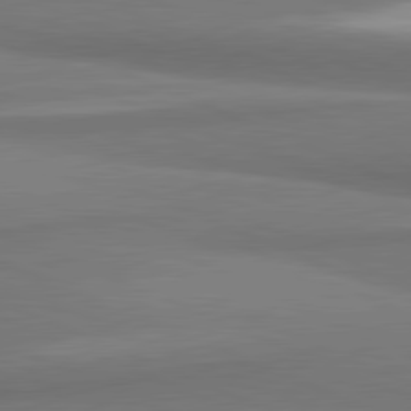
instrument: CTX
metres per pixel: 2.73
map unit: lApd
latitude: 81.7072
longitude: 163.0864
